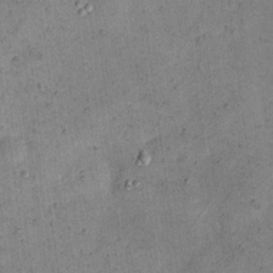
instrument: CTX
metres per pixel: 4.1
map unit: eHh
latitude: 21.7828
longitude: -66.1011
